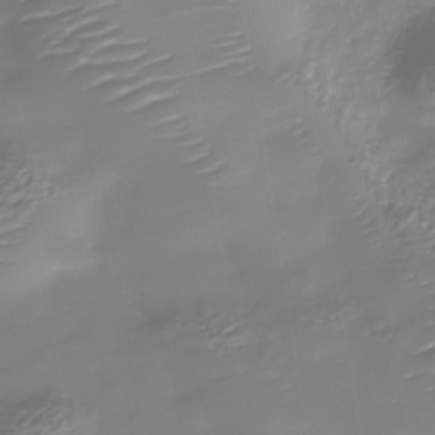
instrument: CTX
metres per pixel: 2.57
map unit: Nhe
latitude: -36.8597
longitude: -89.8962
